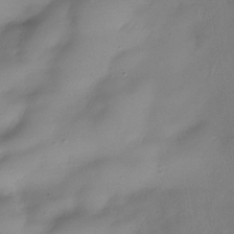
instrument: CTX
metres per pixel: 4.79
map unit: Nhe
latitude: -37.4643
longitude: -118.2900
